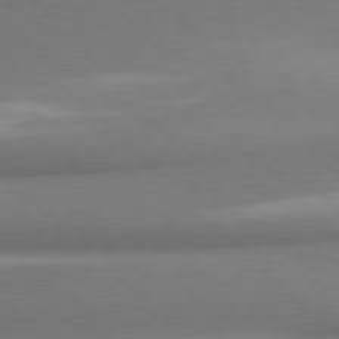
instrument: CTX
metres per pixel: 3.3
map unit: lApd
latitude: 80.1956
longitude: 176.0094
